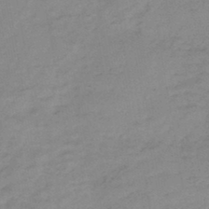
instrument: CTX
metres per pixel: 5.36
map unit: HNb
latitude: -46.3873
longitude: -38.7624
